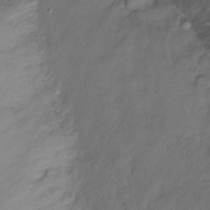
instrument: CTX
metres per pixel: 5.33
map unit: Htu
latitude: -14.9164
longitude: -44.7057
